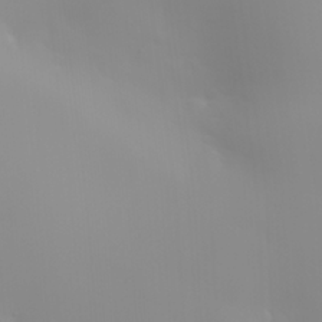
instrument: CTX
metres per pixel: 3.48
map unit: HNhu
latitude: 7.0836
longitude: 14.0472
